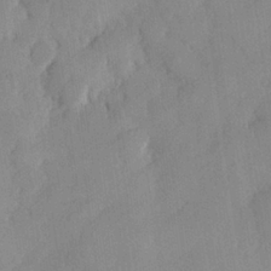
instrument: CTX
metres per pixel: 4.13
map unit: Hve
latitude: 26.4979
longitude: 150.4629
